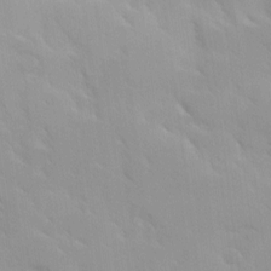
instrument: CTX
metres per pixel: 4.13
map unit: Ave
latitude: 9.7072
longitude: -103.1592
